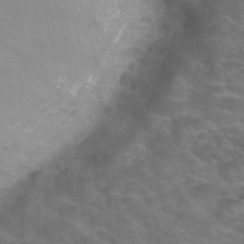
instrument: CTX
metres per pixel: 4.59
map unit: Hto
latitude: 32.1011
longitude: -50.2711
